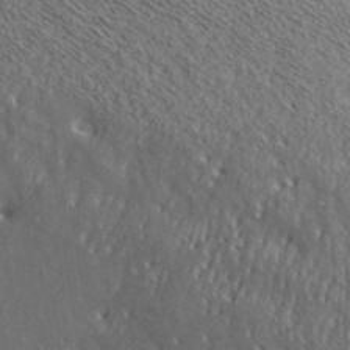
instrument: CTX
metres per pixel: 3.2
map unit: ANa
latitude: 35.9528
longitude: 15.0487
